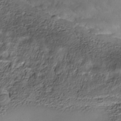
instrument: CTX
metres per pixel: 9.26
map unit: Nhe
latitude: -38.5196
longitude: -116.8947
